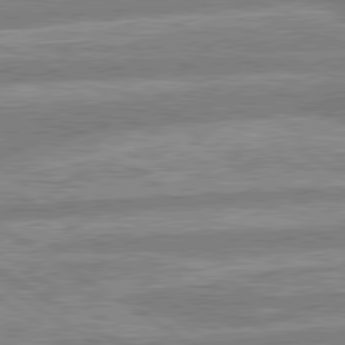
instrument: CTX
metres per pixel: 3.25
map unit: lApd
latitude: 80.1956
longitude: -164.5924
